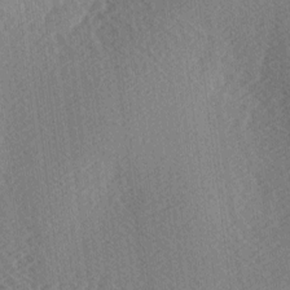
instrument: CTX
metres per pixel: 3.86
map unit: lAa
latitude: -3.4832
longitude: -126.1578
